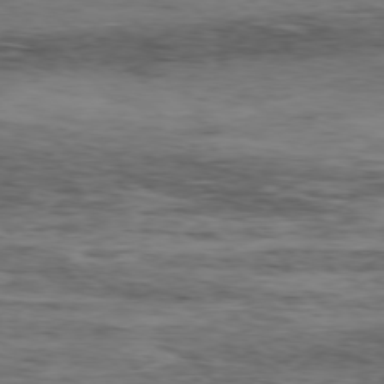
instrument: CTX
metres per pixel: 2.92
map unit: Hpe
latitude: -77.5210
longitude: 10.9731
